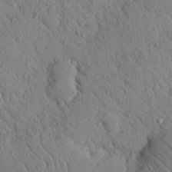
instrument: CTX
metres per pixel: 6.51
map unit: Nhu
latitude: 22.3656
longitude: -76.3089
